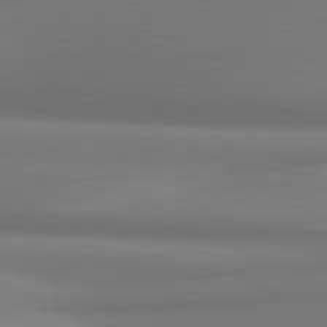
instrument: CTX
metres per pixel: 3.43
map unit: lApd
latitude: 81.4615
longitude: 176.6896
